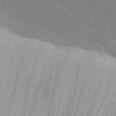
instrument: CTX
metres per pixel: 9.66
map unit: eHh
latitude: 19.8016
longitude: -72.0633
